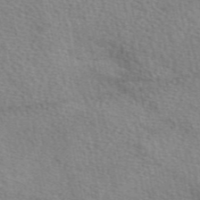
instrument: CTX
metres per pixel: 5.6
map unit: eAb
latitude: 49.4993
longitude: 113.8045
